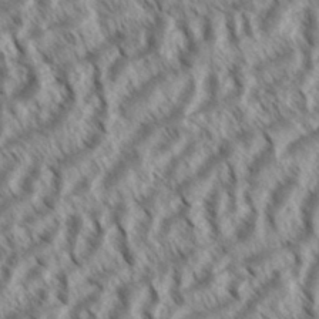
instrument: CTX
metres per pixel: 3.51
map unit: eHh
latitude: 35.7071
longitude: -138.4223
